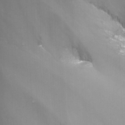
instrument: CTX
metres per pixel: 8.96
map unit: Nhu
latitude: -13.7856
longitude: -65.4238
